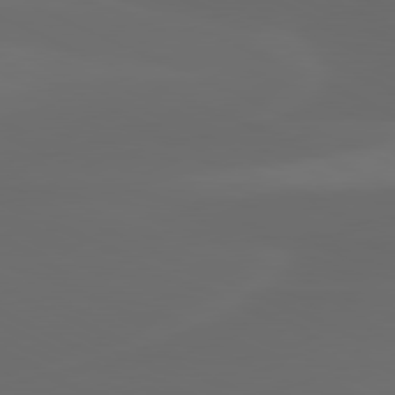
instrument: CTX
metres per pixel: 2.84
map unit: lApd
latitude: 80.1578
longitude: -117.7639
